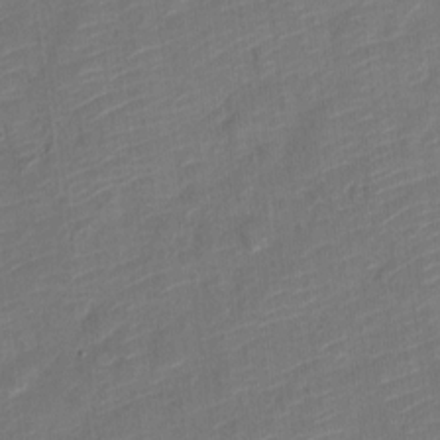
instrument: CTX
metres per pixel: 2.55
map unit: Nve
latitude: -19.5210
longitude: 107.5588
